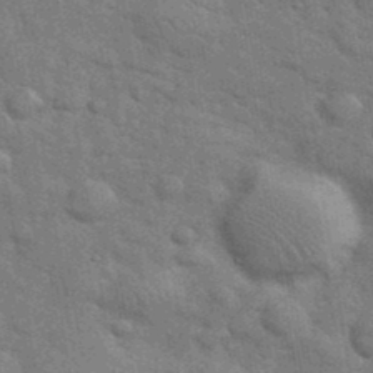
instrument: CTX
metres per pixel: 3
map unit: eHh
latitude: 37.3482
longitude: -65.8961
